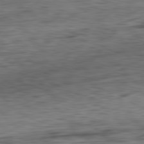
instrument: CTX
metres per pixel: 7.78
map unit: Ap
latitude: -81.8612
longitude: -79.1403
